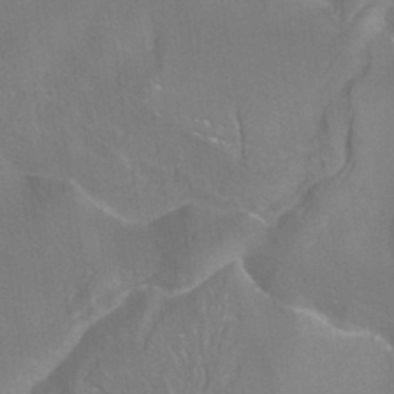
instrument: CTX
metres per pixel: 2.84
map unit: ANa
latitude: -37.6910
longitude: 95.5588
